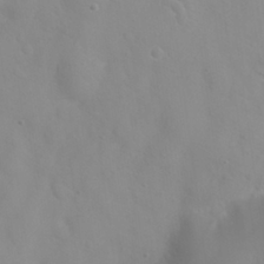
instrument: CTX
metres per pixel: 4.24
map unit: Nhu
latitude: 26.1200
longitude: -55.1592
